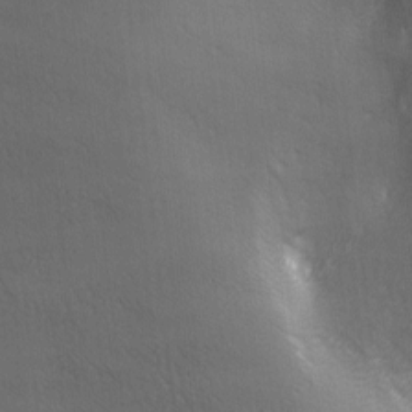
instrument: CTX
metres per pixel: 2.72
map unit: lAa
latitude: -6.3684
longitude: -121.4616
